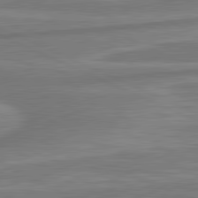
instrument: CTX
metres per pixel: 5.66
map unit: lApd
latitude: 81.4804
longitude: -175.1214
